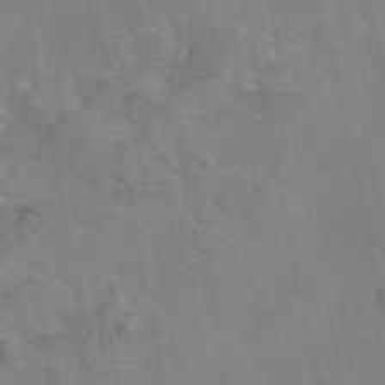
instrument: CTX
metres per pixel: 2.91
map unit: eAb
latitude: 49.7450
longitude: 104.5951
